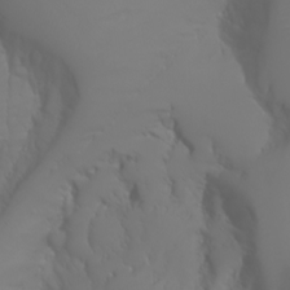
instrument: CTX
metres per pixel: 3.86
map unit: Aa
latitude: -6.8786
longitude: -85.3860
